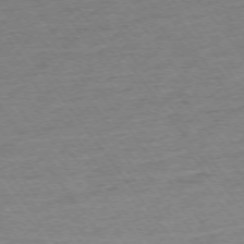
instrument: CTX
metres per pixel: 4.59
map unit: Ap
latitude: -74.9920
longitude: -82.6679
